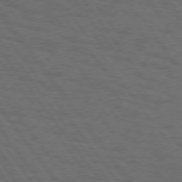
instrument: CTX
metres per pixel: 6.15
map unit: Hpe
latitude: 75.2915
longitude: -137.3104
